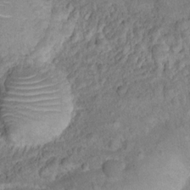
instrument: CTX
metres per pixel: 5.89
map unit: Ht
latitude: 14.7247
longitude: -40.5734
